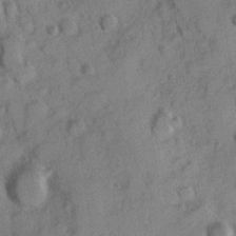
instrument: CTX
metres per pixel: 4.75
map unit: Hve
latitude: 23.9717
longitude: 147.5210
